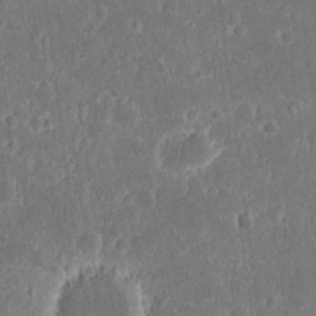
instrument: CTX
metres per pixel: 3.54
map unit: eHh
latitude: 16.7057
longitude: -73.0270
